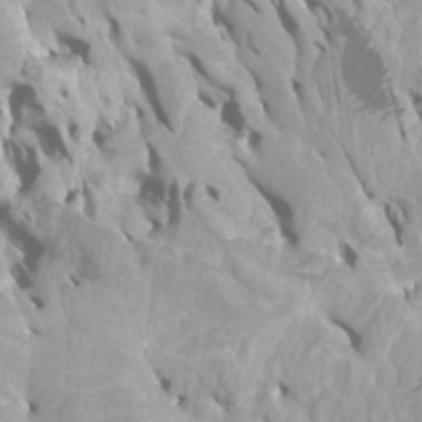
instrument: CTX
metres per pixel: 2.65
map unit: Htu
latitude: -6.0661
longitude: -76.8002
